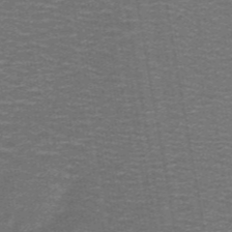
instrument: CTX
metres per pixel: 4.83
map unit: lHb
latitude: -40.7841
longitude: 56.4629
